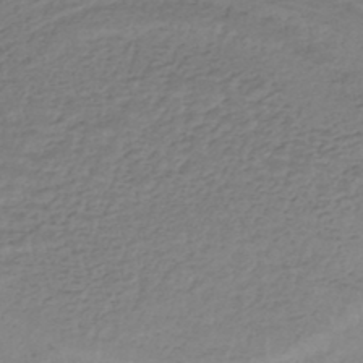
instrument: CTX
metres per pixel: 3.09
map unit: HNhu
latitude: -46.6329
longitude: 30.4251
